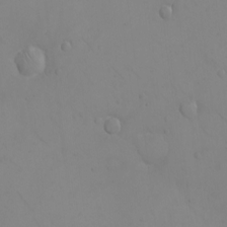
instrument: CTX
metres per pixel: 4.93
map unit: eHh
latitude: -9.4076
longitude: -66.0255
